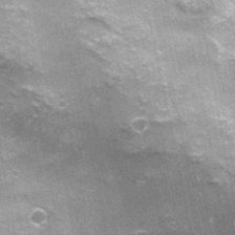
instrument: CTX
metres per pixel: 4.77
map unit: Nhu
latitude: 1.9528
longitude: -17.1592
